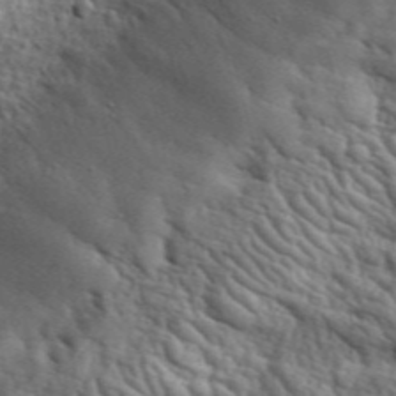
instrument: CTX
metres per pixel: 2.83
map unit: lHvf
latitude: 36.5168
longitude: -87.0080
